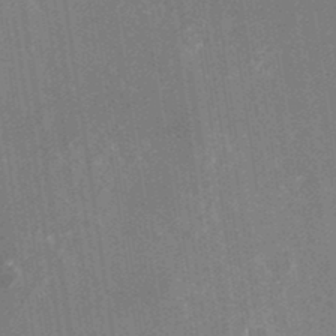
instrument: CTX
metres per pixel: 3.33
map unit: Nhu
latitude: -24.7085
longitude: -73.2159
